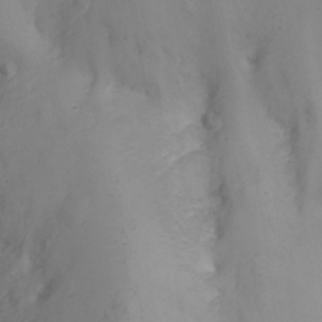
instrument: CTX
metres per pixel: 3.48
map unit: Nhu
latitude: 26.1011
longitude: -64.3467
